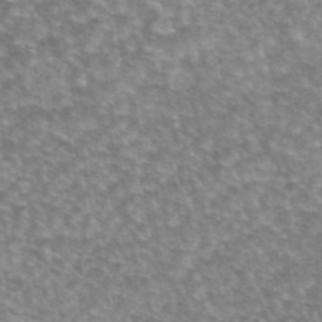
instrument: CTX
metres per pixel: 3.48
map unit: eAb
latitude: 45.1592
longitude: 105.8989
